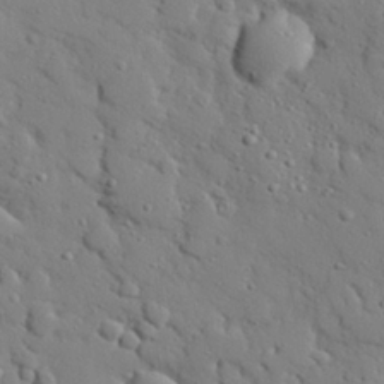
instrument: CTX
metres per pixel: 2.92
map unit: eHh
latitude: 26.5546
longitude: -78.3656
